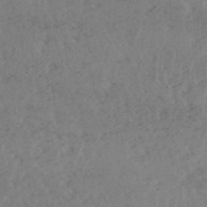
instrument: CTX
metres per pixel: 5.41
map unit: HNhu
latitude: -48.0283
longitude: 30.9164
